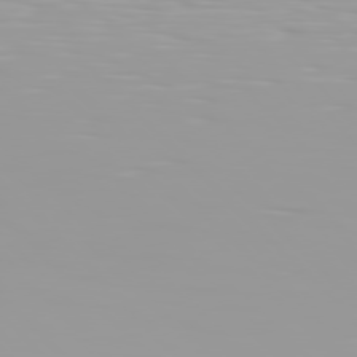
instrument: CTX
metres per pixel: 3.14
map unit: Hpe
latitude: 77.3103
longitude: -140.6868
